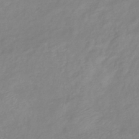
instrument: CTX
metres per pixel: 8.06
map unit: eHb
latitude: -40.4062
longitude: 80.8786
